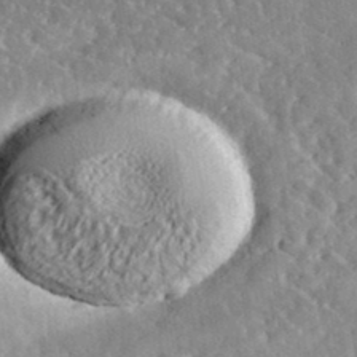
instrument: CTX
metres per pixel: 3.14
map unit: lHvf
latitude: 37.2159
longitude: -91.2726
